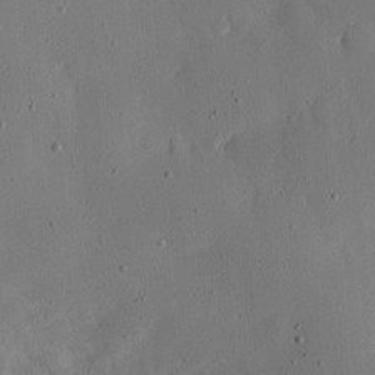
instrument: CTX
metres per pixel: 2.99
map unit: eHh
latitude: 5.6505
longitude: -70.5357
